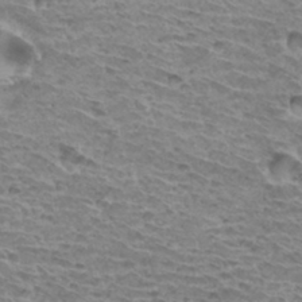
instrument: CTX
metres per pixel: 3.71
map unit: Hto
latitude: 32.9136
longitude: -39.9339
